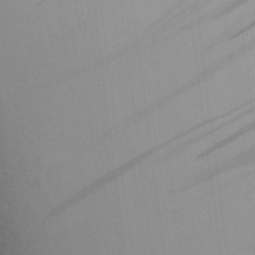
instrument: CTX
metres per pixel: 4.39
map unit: Aa
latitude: 21.1214
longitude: -146.0822
